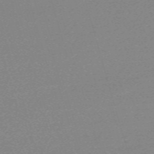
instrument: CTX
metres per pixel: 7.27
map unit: eHh
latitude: -61.1242
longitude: 52.3117
